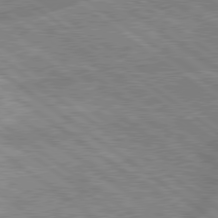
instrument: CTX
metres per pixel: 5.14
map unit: lApd
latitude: 79.1403
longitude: -169.2915
